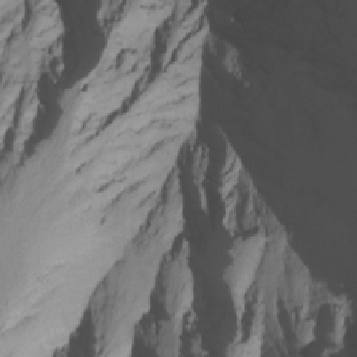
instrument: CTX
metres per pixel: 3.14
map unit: Nhu
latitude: -6.9730
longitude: -80.7435
